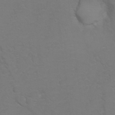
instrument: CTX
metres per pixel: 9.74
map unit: Hto
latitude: 6.4790
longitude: -30.9892
